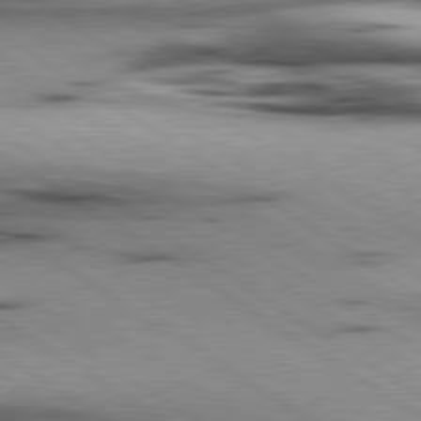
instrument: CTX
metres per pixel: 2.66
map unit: lApd
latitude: 80.2145
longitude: 159.4832
